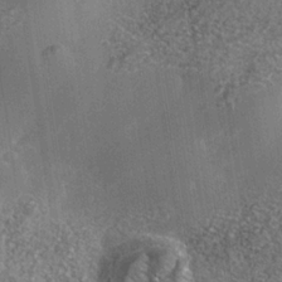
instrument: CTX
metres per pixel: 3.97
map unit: Nhe
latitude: -35.9367
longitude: -130.4034
